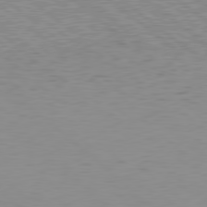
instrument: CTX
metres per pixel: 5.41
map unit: Hpe
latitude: 78.5735
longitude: -168.5546
